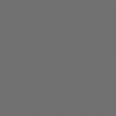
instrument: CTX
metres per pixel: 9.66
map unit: Hpe
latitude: 76.1200
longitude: -127.8395
